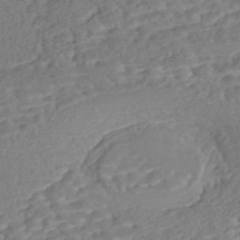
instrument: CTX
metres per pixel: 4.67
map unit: Nhe
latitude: -47.0486
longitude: -172.0633
